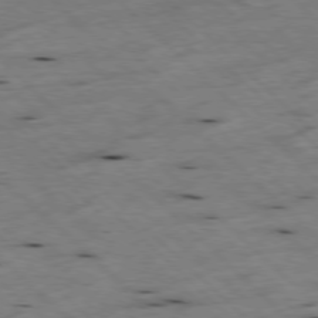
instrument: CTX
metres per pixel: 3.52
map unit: Hpe
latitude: -78.0661
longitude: -19.7638
